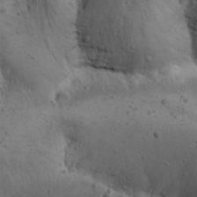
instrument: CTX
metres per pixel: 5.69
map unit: Nhu
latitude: 22.0255
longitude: -72.3279
